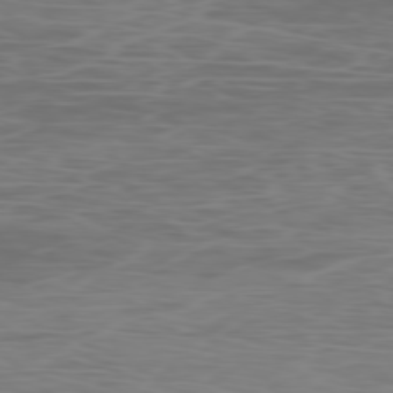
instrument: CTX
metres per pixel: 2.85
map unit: Ap
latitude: -78.1983
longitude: -75.1403
